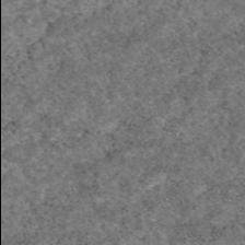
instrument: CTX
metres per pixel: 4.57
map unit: eAb
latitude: 48.7813
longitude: 122.0094
